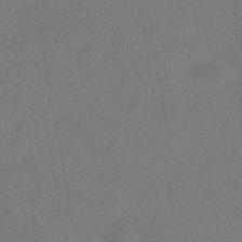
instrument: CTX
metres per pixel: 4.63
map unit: HNhu
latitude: -40.0661
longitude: 102.4251
